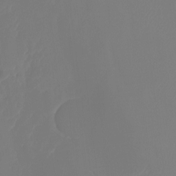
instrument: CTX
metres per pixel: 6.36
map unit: Htu
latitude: -13.0864
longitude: -47.5371
